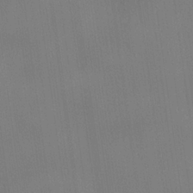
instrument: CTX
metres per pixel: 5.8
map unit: lHvf
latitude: 21.9150
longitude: 142.2928
